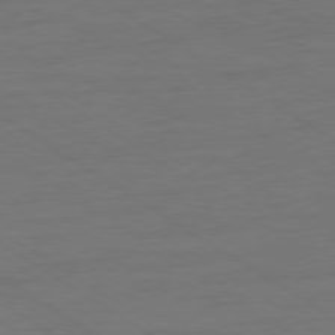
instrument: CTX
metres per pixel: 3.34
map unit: Ap
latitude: -79.7666
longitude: -52.6491
